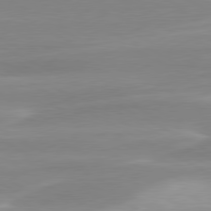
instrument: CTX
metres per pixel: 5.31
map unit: lApd
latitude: 79.6883
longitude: -115.2914
